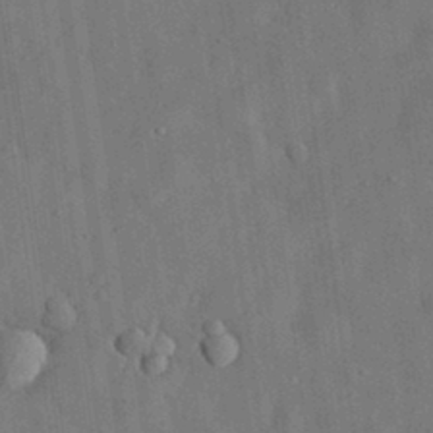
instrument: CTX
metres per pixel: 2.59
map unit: eHh
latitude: 31.3482
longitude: -77.2915
